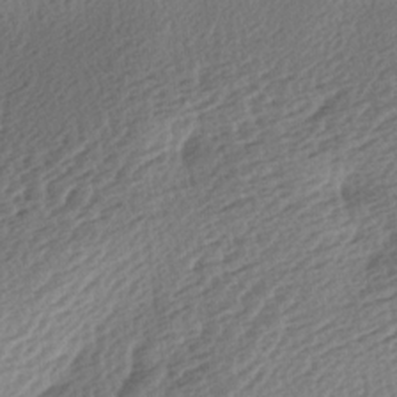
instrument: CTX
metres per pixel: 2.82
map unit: lAa
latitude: -2.6329
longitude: -127.0459
